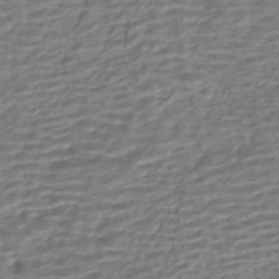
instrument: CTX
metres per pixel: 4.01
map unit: HNhu
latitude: -43.1620
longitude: 101.0675
